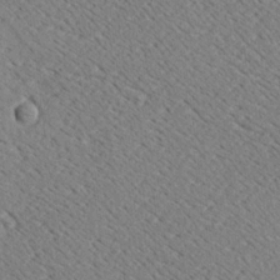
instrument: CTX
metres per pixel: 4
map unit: Ave
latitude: 18.4790
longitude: -139.8772
